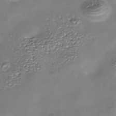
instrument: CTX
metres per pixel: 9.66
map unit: Nhe
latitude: -36.0283
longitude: -90.6302
